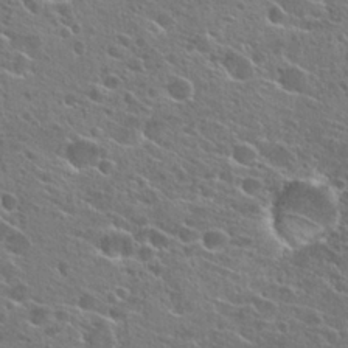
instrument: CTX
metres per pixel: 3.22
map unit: Hto
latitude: 25.9150
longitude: -44.3845
